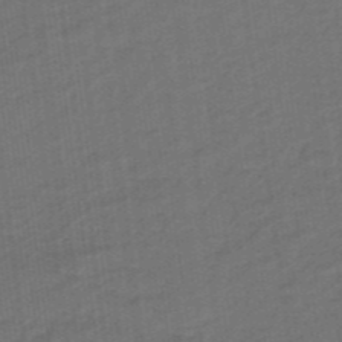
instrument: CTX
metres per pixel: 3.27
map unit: eHb
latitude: -47.1620
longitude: 87.3132
